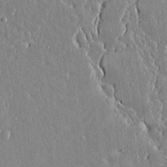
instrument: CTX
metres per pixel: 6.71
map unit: lAvf
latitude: 15.1781
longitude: -128.6868
